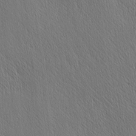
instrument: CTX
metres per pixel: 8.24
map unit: Nhu
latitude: -3.9367
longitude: -151.0080
